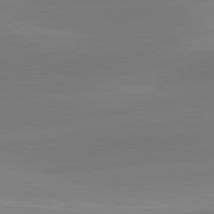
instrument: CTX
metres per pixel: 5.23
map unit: lApd
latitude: 81.5560
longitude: 128.7841
